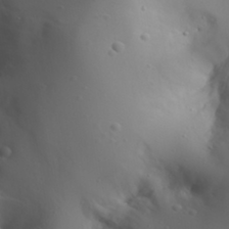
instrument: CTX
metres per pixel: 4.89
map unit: Aa
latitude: 31.4427
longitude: -132.9325
